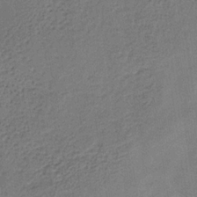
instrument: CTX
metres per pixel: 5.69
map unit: lHb
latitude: -34.8975
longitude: 63.3887
